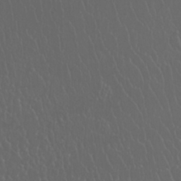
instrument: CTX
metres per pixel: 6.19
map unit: Htu
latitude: -11.6344
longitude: -73.2537
